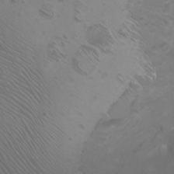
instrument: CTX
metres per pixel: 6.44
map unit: Nhu
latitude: -8.2739
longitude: -93.1970
